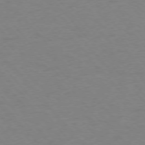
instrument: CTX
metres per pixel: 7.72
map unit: Ap
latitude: -76.5007
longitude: -88.5546
